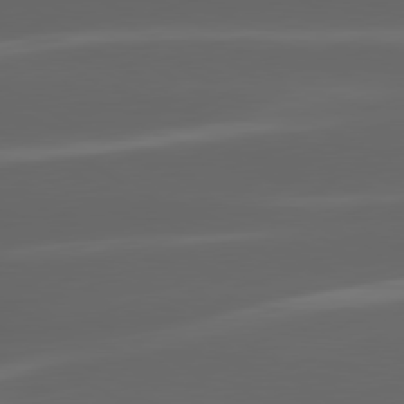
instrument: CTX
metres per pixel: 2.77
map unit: lApd
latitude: 80.1389
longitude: -144.5546
